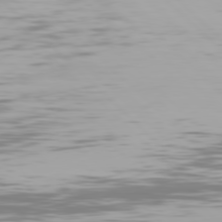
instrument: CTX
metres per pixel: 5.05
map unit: Hpe
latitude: 77.2726
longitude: -164.1956
